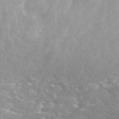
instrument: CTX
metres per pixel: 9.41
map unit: ANa
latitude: 44.6112
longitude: 28.6141
